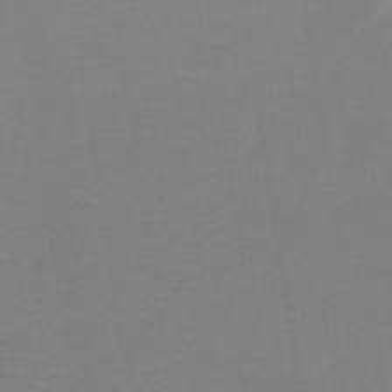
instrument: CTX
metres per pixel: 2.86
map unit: HNb
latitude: -34.2362
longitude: 54.5007
